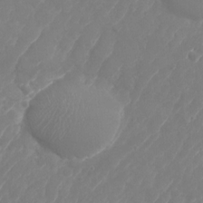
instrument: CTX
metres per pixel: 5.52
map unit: Nhu
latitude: -28.5952
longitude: -64.8191
